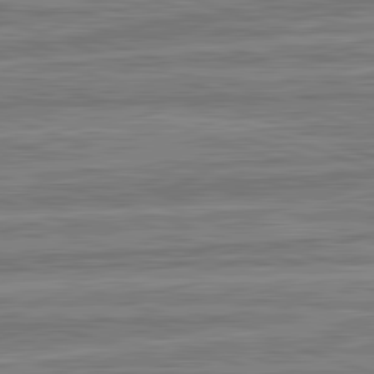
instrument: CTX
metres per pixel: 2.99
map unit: lApd
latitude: 82.8002
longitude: 179.6722
